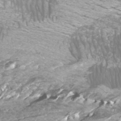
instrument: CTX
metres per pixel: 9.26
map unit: Htu
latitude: -6.4062
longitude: -75.0081
